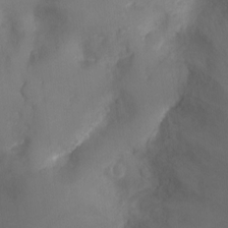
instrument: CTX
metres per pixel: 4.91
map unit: Ht
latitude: -9.4454
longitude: -24.6490
